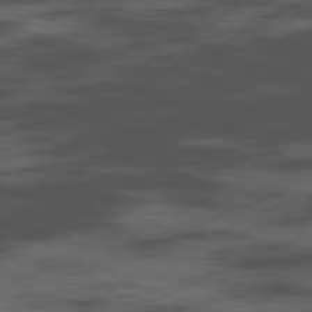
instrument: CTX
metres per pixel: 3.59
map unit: Hpe
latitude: -78.3117
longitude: 15.1998
